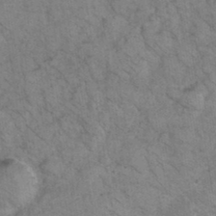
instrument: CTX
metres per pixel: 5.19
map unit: eHh
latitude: 36.3845
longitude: -67.6505
